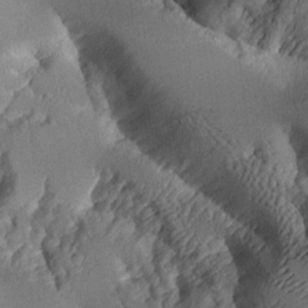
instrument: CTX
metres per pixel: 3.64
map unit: Aa
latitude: 10.8002
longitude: -127.4238
